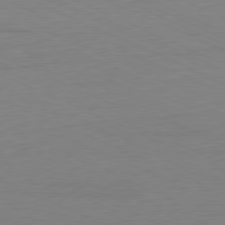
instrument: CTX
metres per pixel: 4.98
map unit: Ap
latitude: -81.1431
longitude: -59.7072
